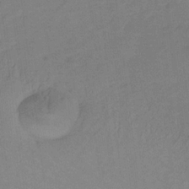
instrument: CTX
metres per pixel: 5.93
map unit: lHb
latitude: -33.0298
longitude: 64.5574
